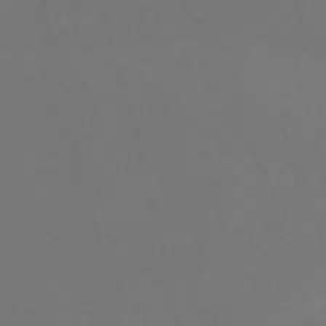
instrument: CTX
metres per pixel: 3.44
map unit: Nve
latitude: -58.1605
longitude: 59.9367
